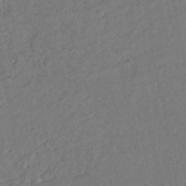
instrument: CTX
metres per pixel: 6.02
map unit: HNhu
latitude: -47.5021
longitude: 97.8989
